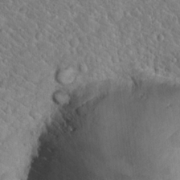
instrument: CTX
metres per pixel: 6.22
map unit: Hto
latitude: 19.0647
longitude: -33.2348
